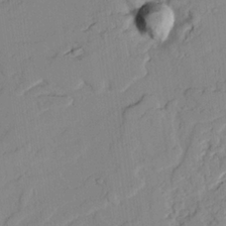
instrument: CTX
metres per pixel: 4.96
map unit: lAvf
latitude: 25.2348
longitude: -110.9703
